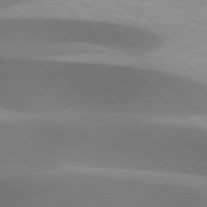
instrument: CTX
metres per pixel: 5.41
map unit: lApd
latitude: 77.1403
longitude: -51.3103
